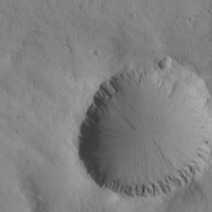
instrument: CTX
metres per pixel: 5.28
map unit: Htu
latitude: -0.1039
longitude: 175.4265
